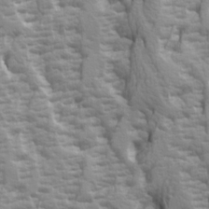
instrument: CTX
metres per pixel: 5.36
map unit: Ave
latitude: 14.6680
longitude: -131.4994
